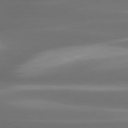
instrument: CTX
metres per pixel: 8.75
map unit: lApd
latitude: 80.3467
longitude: -138.4412
